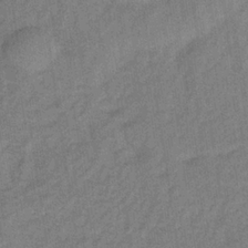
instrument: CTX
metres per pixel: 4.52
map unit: lHb
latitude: -34.5952
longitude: 70.6330
